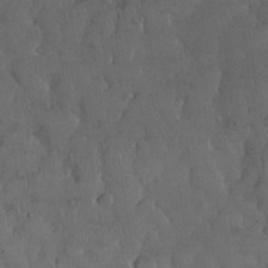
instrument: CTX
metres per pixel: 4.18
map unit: Nhu
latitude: 28.3467
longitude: -67.7638
